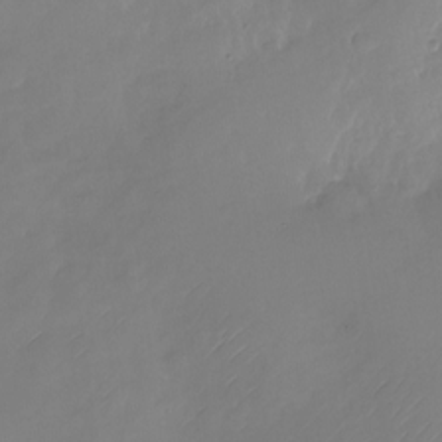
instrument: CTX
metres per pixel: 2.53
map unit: Nhu
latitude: -22.0850
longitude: -71.8961
